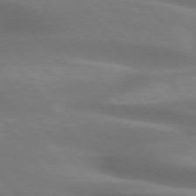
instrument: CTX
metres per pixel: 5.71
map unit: lApd
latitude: 75.5371
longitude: -60.2144
